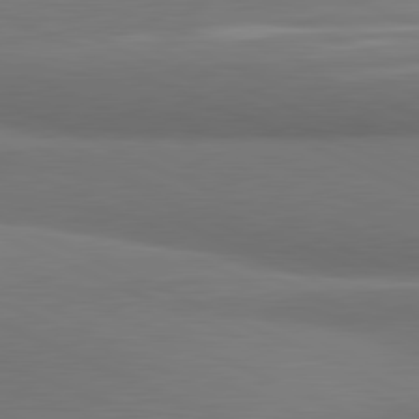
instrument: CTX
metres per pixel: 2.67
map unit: lApd
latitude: 81.5560
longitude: 163.9367
